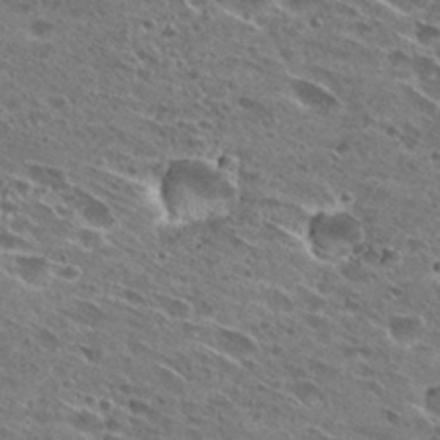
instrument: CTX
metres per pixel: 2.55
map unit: Hto
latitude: 27.9339
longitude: -43.8583
